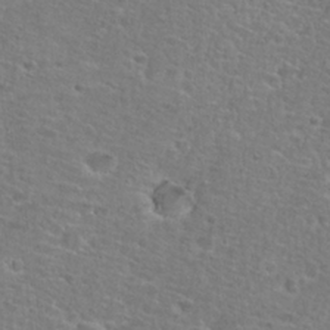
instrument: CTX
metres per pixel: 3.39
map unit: Hto
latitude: 25.8205
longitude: -48.6113
